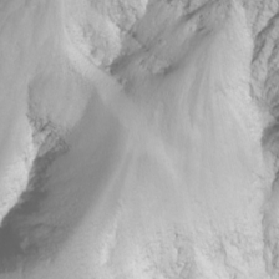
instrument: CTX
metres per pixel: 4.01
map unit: Nhu
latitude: -8.4440
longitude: -72.6679
